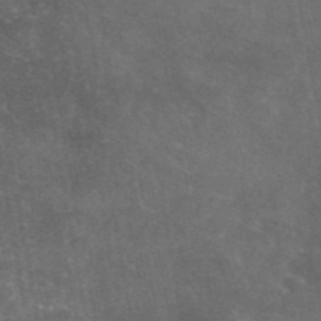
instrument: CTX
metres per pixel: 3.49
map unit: eAb
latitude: 46.7058
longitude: 119.7289
